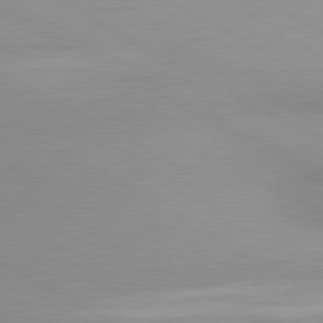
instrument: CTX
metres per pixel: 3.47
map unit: lApd
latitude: 80.7813
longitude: 135.9367
